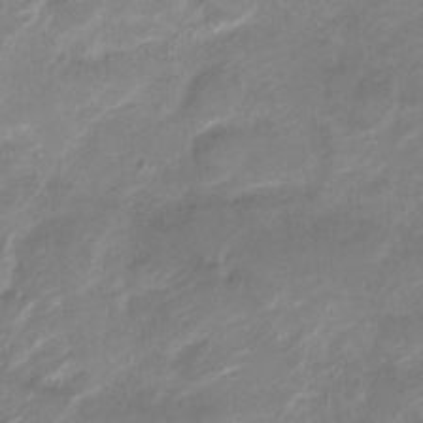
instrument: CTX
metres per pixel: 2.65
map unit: Nve
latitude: -18.1039
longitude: 107.6344
